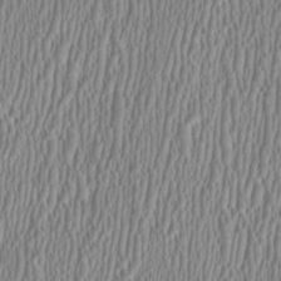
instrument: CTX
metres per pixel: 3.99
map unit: HNhu
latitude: 0.4412
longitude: -0.3278
